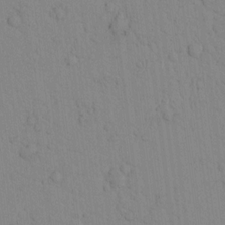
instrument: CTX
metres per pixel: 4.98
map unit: lAvf
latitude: 8.8191
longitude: 168.7841
